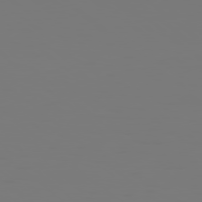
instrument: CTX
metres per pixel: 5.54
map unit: Hpe
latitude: 78.3279
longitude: -135.7638
